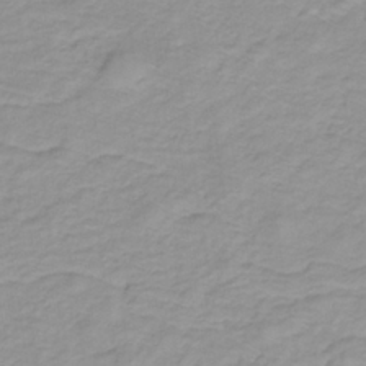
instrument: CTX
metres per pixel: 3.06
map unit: lHb
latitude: -31.9556
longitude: 65.8234
